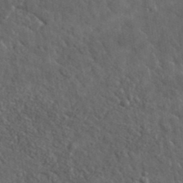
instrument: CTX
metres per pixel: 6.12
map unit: lHvf
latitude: 36.4979
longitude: -88.0444
